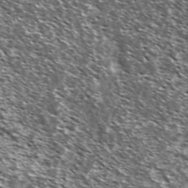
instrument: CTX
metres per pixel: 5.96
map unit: Ave
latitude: 37.5182
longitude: -108.6112
